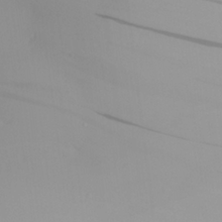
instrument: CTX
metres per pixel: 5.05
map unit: Aa
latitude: 25.4993
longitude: -144.3845
